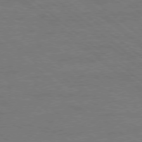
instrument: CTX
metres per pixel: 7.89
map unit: Ap
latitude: -79.0108
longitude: -54.9136
